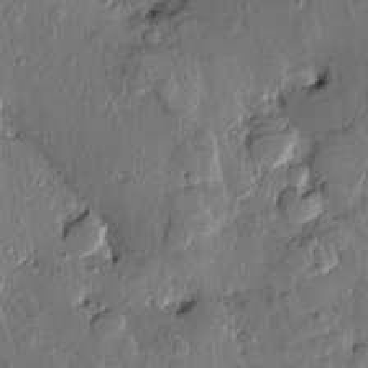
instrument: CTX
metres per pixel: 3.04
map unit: Htu
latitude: -0.2173
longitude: -176.6301
